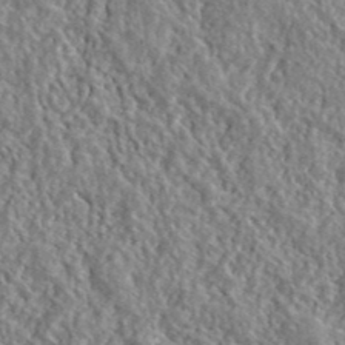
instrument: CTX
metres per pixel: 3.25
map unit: ANa
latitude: 41.4237
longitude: -86.5357
